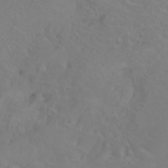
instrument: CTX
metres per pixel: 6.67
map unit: Htu
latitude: -6.1228
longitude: -68.8380
